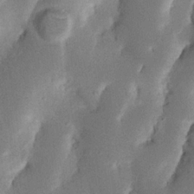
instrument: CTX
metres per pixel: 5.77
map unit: Nhu
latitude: 19.2348
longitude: -74.6868
